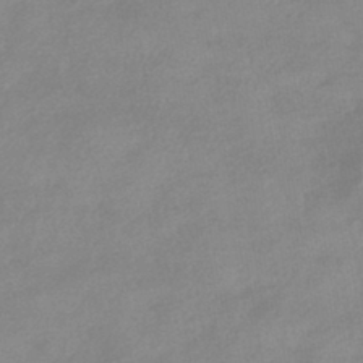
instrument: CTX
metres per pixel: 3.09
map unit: HNhu
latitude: -42.1794
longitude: 90.9353
